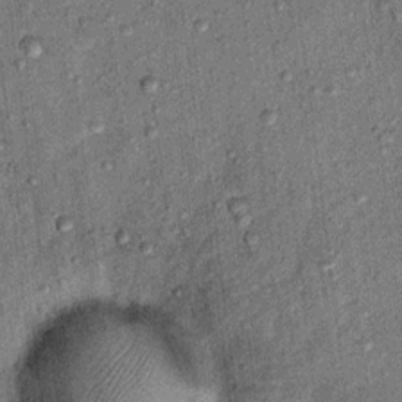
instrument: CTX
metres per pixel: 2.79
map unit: Hto
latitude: 11.7261
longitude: -37.5749
